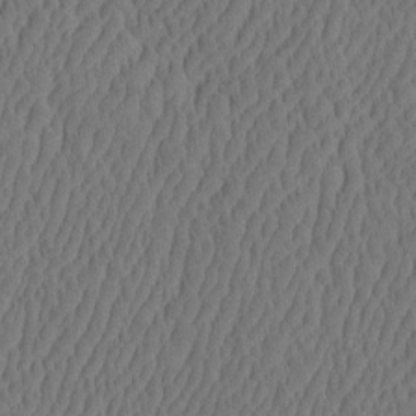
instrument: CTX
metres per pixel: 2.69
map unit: eHh
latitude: -2.9919
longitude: 17.3888
